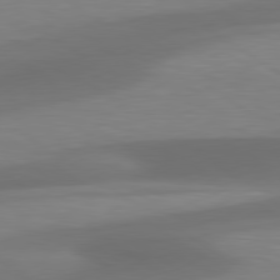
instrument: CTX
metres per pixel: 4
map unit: lApd
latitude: 79.8395
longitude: -87.2537
